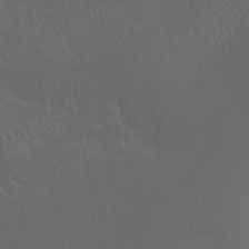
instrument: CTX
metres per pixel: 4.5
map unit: Ht
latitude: -1.1243
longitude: -17.6127
